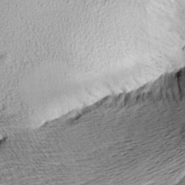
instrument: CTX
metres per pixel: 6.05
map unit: Aa
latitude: 8.2334
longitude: -138.3467
